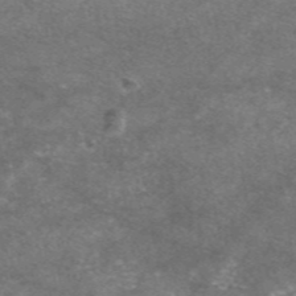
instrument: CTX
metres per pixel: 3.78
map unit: eAb
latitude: 47.4049
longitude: 125.2943
